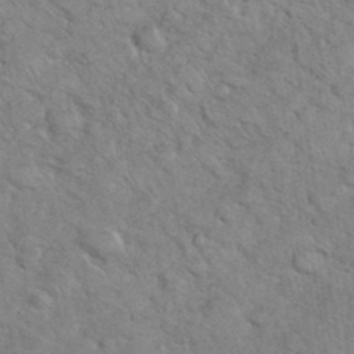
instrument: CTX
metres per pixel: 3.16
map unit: eHh
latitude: 37.3671
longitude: -65.3860
